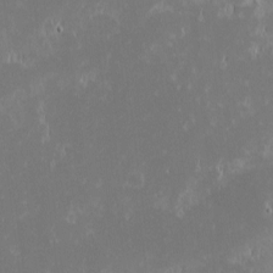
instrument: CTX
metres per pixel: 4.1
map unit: eHh
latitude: -1.9179
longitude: -84.3089
